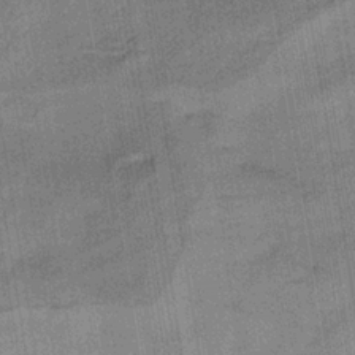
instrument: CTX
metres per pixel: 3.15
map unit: lHb
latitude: -33.7100
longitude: 66.0472
